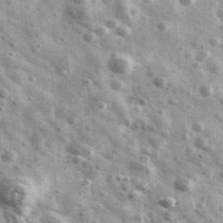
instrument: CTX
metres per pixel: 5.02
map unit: Ave
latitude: 40.8947
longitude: -106.6868
